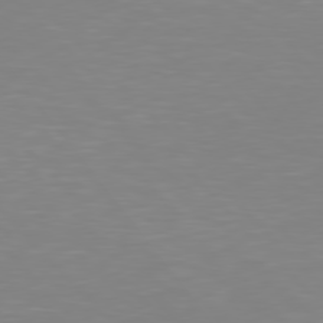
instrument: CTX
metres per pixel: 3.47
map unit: Hpe
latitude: 77.3670
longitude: -174.4979
